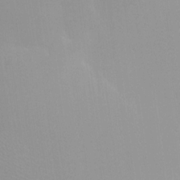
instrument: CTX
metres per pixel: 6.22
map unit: HNhu
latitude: 7.1781
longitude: -1.5938
